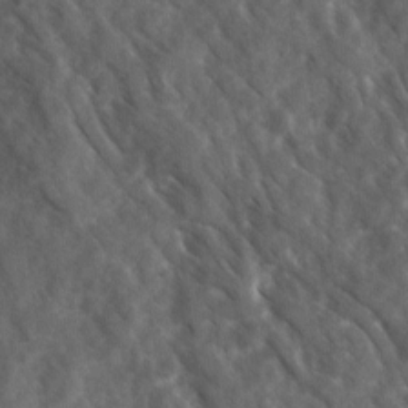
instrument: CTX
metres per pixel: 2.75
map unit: Ave
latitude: 17.1781
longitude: -131.5183
